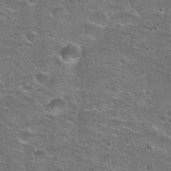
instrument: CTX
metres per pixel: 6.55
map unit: Hto
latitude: 23.9339
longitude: -49.6694
